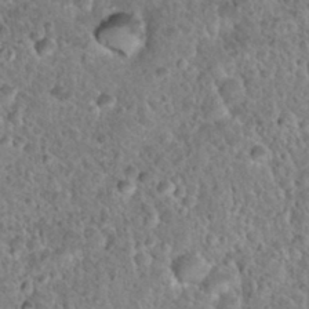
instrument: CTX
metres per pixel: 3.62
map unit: Nhu
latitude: 32.0822
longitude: -51.5560
